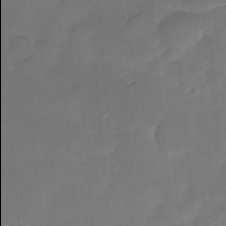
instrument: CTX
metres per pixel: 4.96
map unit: HNhu
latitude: -23.6533
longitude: 50.0094
